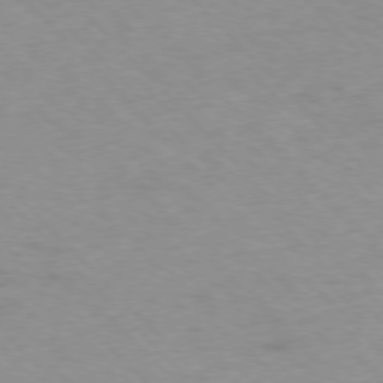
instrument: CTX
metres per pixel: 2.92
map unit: Ap
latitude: -77.0109
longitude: -65.4615
